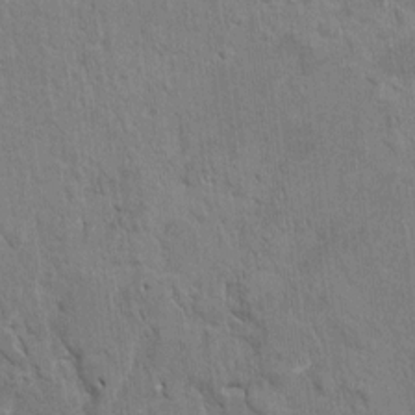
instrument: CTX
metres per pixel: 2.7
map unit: HNhu
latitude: 7.2915
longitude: -4.7057
